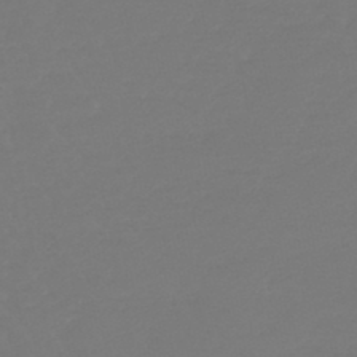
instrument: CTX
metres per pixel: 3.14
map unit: lHb
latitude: -46.1417
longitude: 72.5574
